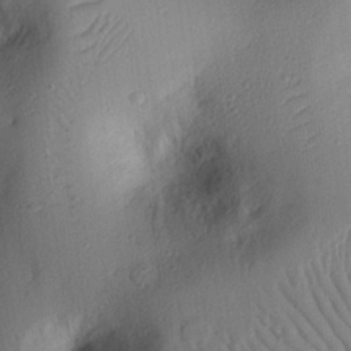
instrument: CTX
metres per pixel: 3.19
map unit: eHh
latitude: 25.4426
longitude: -76.3656
